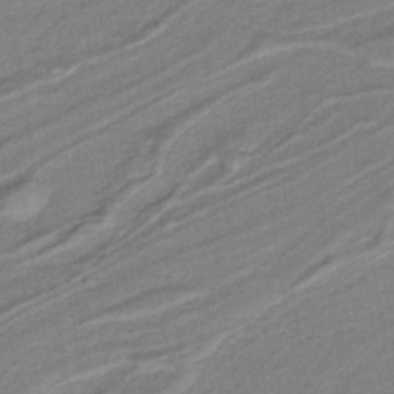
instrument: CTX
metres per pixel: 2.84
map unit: lHb
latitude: -40.1606
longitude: 53.0297
